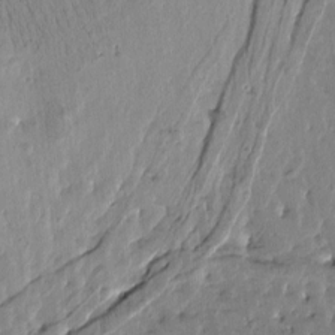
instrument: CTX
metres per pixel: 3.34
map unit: Htu
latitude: -0.4629
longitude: -179.1403
